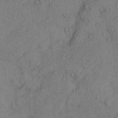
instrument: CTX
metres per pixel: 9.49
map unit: Hto
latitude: 8.5357
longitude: -59.0459
